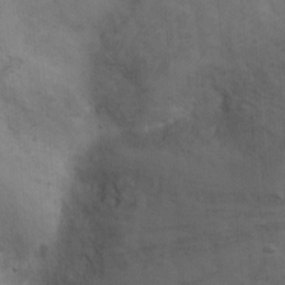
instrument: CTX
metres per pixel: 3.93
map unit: Ht
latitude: 7.8394
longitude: -36.6491
